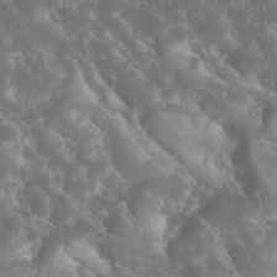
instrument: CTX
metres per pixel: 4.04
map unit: eHh
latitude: 34.5168
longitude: -63.0459
